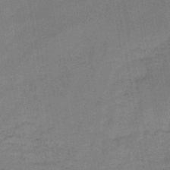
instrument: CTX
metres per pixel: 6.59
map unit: HNb
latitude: -45.7478
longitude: -37.7261
